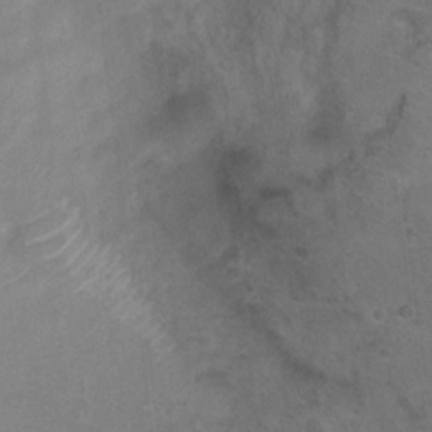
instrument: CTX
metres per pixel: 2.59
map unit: Hto
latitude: 17.3104
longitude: -38.7435
